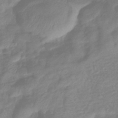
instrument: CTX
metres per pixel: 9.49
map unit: eHb
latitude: -41.0486
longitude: 81.4455
